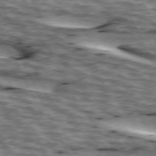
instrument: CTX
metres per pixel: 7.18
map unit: lApd
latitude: 73.9339
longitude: -54.7246
